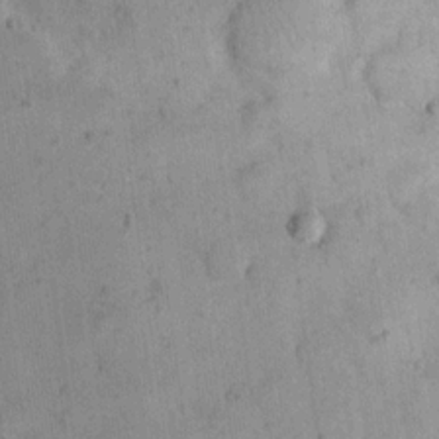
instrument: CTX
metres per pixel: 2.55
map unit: eHh
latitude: 20.3656
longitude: -62.2523
